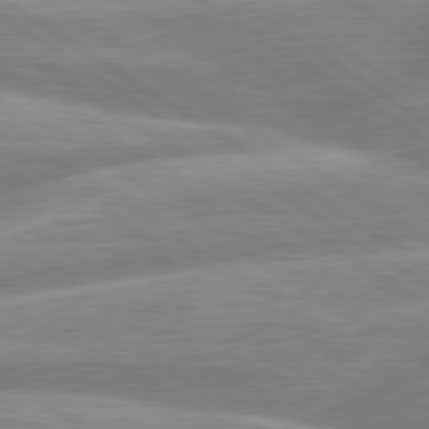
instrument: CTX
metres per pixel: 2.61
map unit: lApd
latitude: 80.0444
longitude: -164.3845
